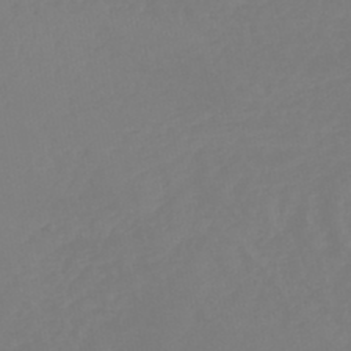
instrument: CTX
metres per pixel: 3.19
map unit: lHb
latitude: -45.1431
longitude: 72.2172
